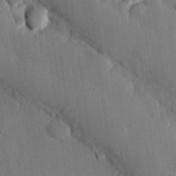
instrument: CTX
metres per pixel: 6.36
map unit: eHh
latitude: 27.7261
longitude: -79.1403
